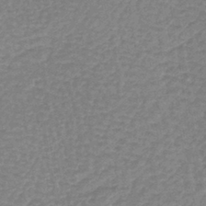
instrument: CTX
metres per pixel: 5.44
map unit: lHb
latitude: -40.1228
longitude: 63.0486
